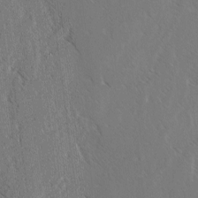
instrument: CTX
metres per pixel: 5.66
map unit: lAvf
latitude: -3.8233
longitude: -113.7827
